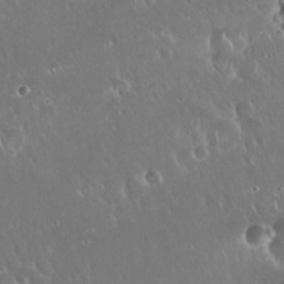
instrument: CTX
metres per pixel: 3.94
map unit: Hto
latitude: 19.1592
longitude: -57.7071
